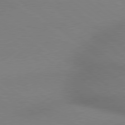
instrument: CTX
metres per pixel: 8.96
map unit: lApd
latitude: 79.0837
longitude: 179.7288
